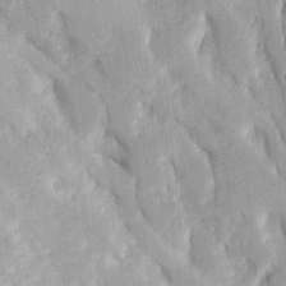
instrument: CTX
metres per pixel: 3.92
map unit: Ave
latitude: 23.0647
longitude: -133.8772
